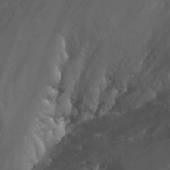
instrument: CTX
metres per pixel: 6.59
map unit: Nhu
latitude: -13.1242
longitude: -72.5357
